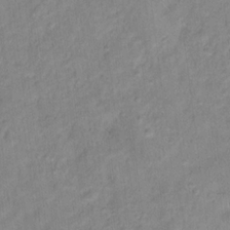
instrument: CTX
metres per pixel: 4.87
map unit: Hto
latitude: 16.2900
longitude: -40.5167
